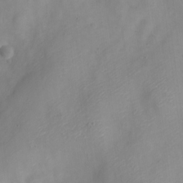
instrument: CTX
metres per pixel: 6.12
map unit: Nve
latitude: -22.6708
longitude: 106.7652
